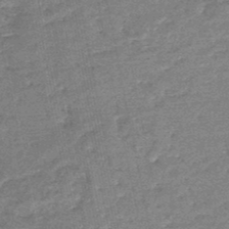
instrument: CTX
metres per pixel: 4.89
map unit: HNb
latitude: -48.1795
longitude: -39.0836
